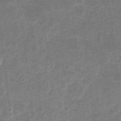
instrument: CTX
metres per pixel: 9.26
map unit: eHh
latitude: 4.7813
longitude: -70.9325
